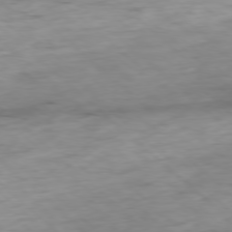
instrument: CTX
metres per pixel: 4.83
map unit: Ap
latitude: -78.0472
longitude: -88.9325
